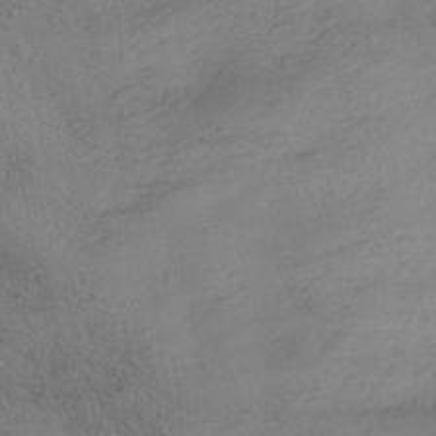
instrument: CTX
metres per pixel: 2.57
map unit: HNhu
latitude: -40.8975
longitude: 98.7085
